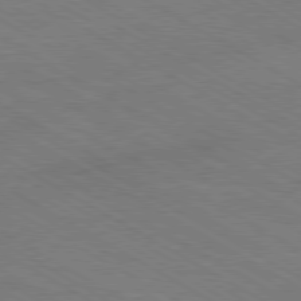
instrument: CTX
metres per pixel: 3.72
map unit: Hpe
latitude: -80.7274
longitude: 16.6330
